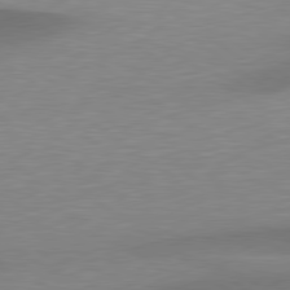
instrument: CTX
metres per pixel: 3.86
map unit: lApd
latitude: 79.5560
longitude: -93.9150
